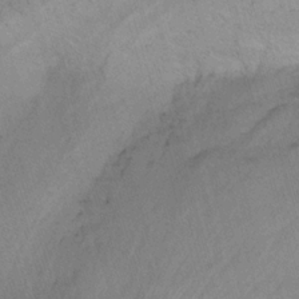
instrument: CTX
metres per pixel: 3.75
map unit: Nhu
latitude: -7.2376
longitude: -65.4048
